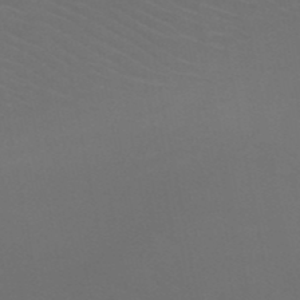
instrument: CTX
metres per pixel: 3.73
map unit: HNb
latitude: -50.5007
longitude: -44.1578
